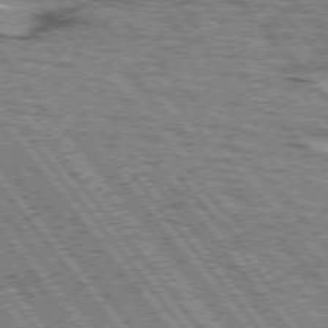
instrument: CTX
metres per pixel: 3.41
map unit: lApd
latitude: 75.5749
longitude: -77.1592
